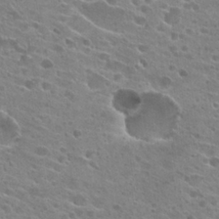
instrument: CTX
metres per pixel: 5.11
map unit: Hto
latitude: 24.0444
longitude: -42.5546
